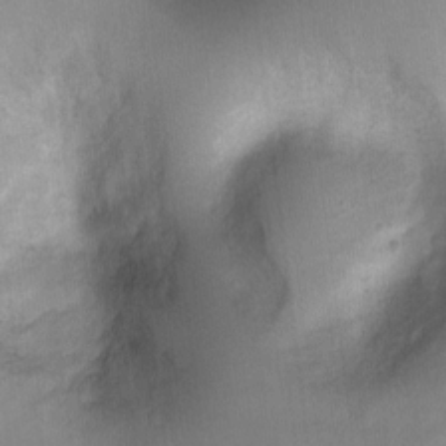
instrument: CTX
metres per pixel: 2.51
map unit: Ht
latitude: -2.9163
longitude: -28.5734
